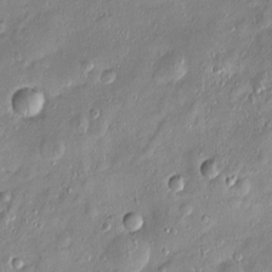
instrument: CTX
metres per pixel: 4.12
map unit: Htu
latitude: -5.6155
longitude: 157.6344
